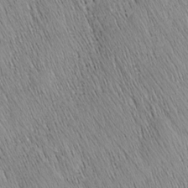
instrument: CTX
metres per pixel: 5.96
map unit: Nhu
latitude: -4.3117
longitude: -150.1200
